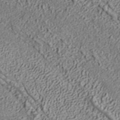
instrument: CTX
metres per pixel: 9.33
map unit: ANa
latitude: 36.5735
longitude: 17.6722
